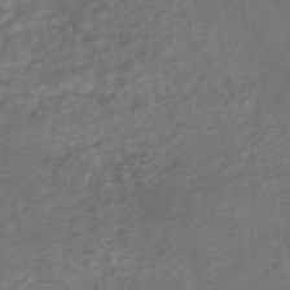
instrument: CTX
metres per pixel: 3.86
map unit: HNhu
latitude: -45.8422
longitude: 106.6519
